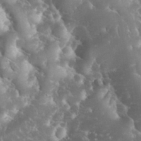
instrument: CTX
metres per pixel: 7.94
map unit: eHh
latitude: 33.8961
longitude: -64.4223
